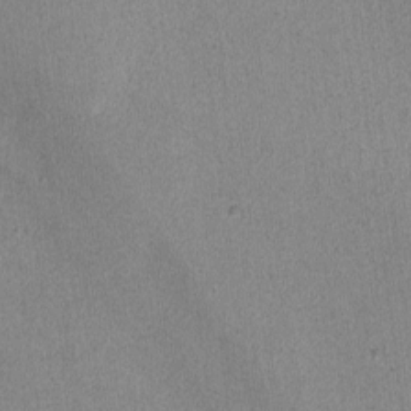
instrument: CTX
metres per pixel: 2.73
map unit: lAvf
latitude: -8.7463
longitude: -113.3293
